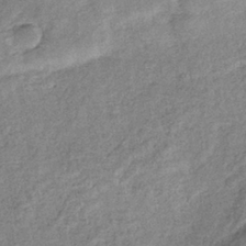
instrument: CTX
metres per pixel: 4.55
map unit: eHb
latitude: -37.0864
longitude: 79.0486
